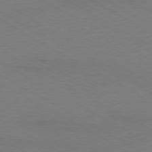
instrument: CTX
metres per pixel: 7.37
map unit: Ap
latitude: -79.5777
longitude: -83.1970
